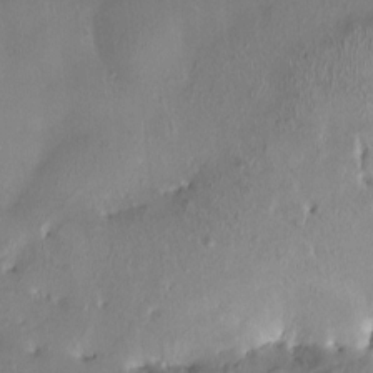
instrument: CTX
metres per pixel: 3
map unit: HNhu
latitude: 3.6127
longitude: -5.5938
